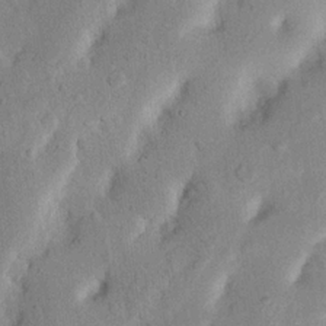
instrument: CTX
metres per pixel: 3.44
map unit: Nhu
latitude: 19.8772
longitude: -74.8002
